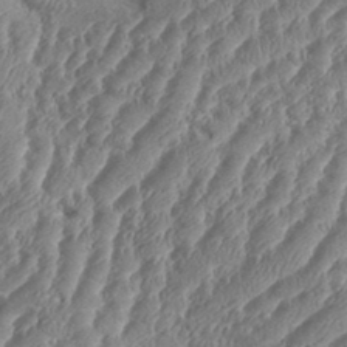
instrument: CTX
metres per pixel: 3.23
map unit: Aa
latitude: 34.4790
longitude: -135.7449
